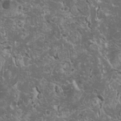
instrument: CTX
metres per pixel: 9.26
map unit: HNhu
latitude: -0.2551
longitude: 2.2361
